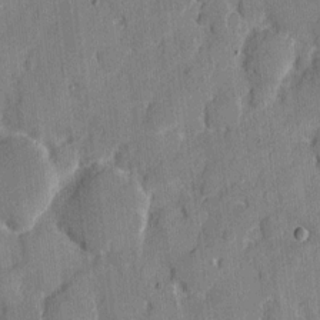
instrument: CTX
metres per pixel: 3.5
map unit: eHh
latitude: 7.6694
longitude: -66.4412
